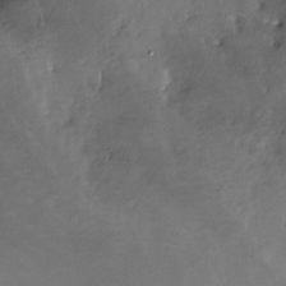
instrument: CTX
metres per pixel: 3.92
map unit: Nve
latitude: -25.1620
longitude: -108.9135
